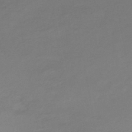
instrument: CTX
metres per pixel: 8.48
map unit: HNb
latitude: -45.2565
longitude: -35.7071
